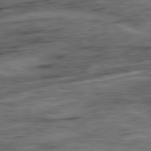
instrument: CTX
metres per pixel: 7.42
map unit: Ap
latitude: -81.5210
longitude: -80.6301
